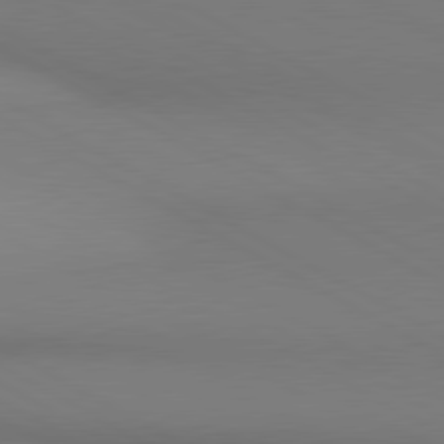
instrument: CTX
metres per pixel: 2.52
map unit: lApd
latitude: 80.7624
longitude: 146.7463
